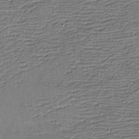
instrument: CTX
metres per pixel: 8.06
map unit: eHh
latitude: -4.1794
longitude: -81.7072
